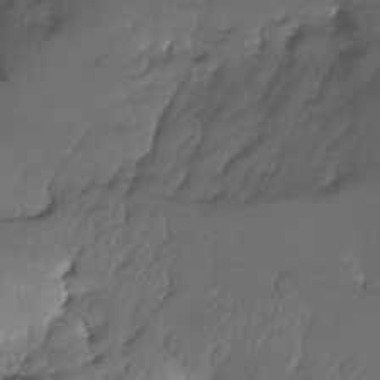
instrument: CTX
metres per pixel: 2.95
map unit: HNhu
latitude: -24.3495
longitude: 50.6707
